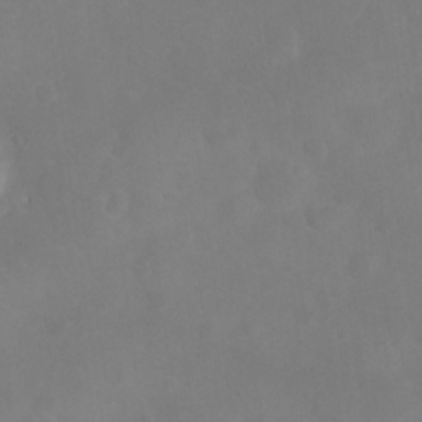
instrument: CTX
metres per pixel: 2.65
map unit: Nhu
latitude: 27.6505
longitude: -64.6113
